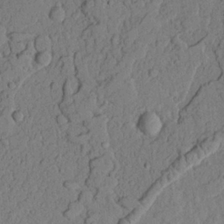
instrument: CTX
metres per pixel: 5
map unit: lAvf
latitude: 22.8380
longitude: -110.0255
